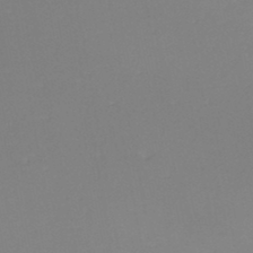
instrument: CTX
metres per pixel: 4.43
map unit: eHh
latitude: -45.7856
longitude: -28.9702
